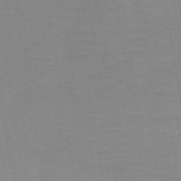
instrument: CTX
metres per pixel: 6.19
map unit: HNb
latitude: -49.5210
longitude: -48.8191
